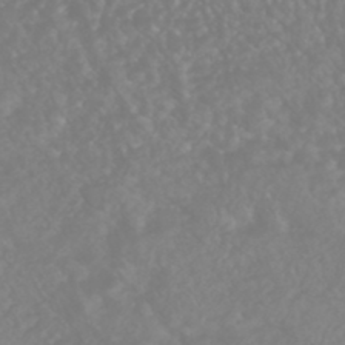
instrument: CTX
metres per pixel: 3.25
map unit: HNhu
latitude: -46.2172
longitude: 97.3510
